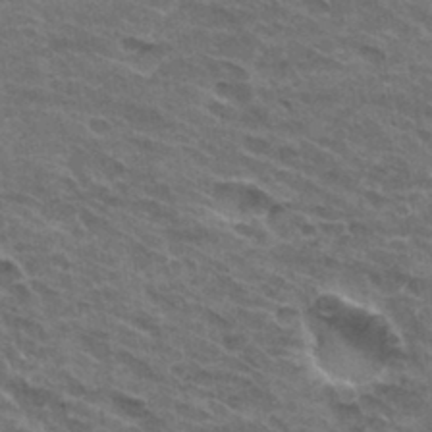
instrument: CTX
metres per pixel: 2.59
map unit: Hto
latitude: 32.3089
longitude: -46.8380
